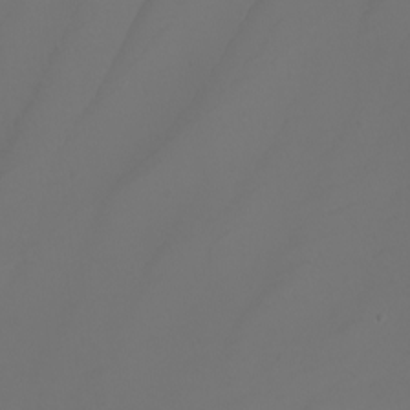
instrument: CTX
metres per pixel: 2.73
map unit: Nhu
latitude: -8.8408
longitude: -93.9150
